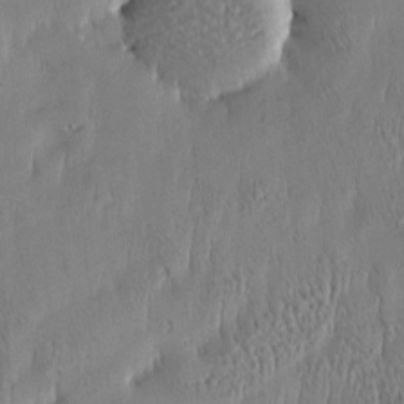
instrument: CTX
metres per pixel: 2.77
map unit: Htu
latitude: -5.1242
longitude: 174.6707
